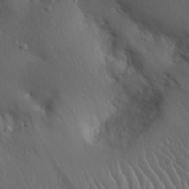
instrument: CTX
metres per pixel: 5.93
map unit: Aa
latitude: 30.6680
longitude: -143.2726
